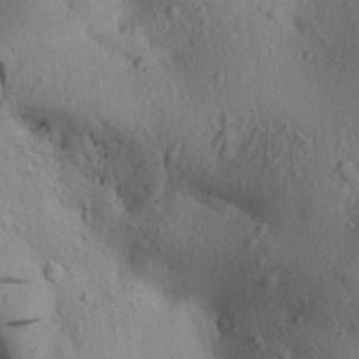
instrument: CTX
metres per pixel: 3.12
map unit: Aa
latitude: 23.0269
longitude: -137.8017
